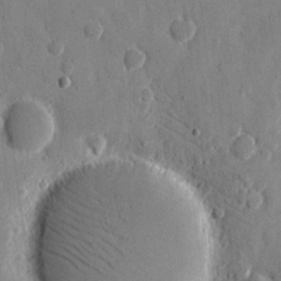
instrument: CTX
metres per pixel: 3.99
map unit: eHh
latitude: 10.1956
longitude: -67.4804
